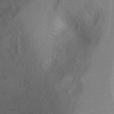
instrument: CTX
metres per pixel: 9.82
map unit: Ht
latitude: 3.8205
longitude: -28.4790
